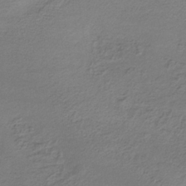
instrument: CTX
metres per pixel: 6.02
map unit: lHb
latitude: -35.8800
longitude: 67.4265
